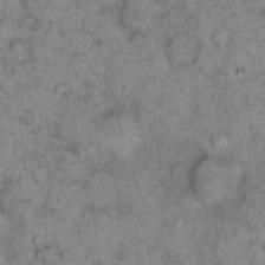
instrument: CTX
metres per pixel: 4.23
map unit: eHh
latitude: 14.9514
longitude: -64.6490
